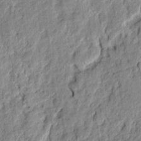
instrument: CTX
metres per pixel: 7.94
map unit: lAvf
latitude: 7.1214
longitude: 166.4251
